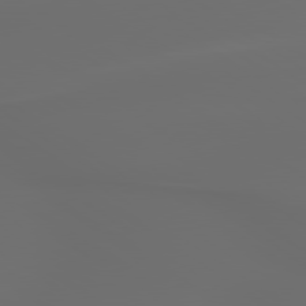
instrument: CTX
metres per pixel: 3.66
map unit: lApd
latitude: 79.7072
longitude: -175.8961
